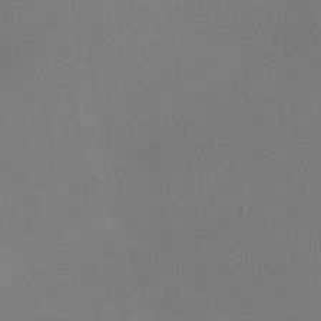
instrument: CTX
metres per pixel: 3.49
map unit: lHvf
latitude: -9.6722
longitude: -100.0822
